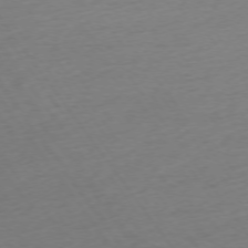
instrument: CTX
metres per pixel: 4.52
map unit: Ap
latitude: -74.6897
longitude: -71.7638
